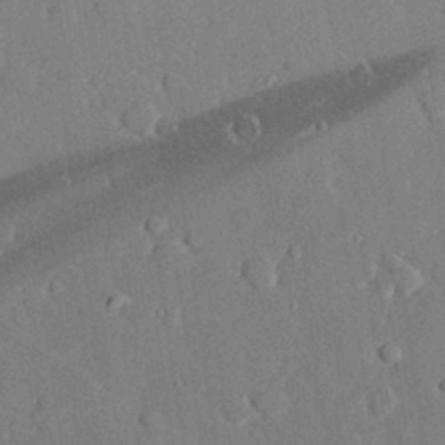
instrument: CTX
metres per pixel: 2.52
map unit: eHh
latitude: 28.7435
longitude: -80.7246
